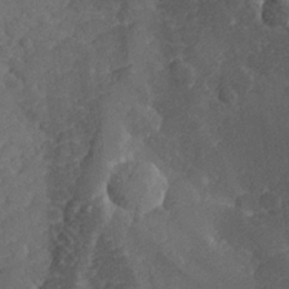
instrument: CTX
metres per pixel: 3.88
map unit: lHvf
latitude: 26.1389
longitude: 143.8233
